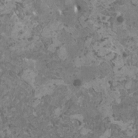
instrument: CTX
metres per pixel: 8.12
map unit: HNhu
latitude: 0.2144
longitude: 2.8408
